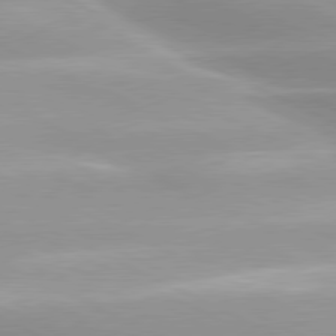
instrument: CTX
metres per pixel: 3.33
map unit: lApd
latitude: 79.8773
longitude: -120.9892
